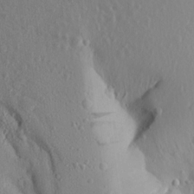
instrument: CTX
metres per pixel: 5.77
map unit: Aa
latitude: 16.2900
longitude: -143.9339
